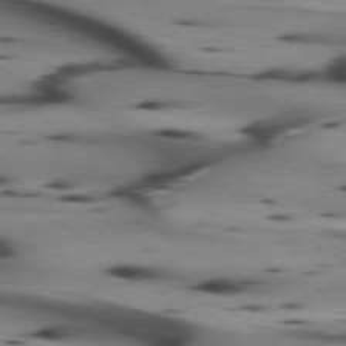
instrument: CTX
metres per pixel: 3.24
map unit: lApd
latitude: 74.5546
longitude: -65.1592
